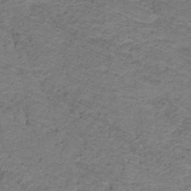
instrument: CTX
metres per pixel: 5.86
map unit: lHb
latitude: -32.3684
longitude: 65.1620
